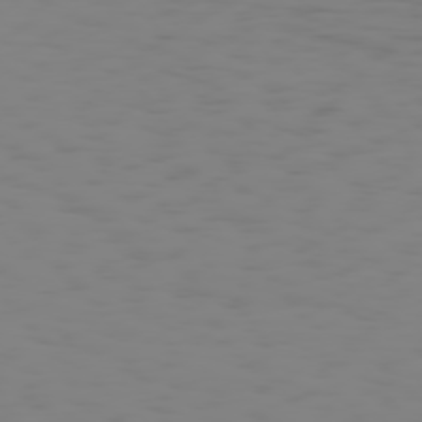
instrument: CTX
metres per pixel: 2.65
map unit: Hpe
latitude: 74.1578
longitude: -126.5168
